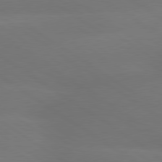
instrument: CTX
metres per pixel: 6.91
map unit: lApd
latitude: 79.7261
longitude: -151.8583
